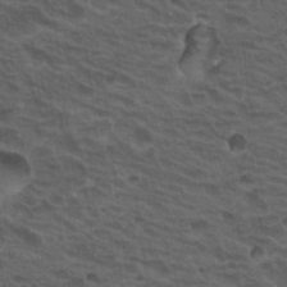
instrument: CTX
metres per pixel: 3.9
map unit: Hto
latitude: 19.5182
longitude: -32.4979
